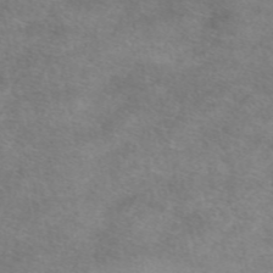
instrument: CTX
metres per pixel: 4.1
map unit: eAb
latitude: 48.2522
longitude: 122.9542
